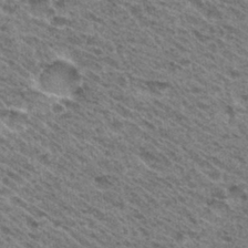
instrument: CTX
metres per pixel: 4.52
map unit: Hto
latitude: 31.4427
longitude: -46.9136
